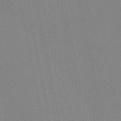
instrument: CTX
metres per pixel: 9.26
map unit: lHb
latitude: -47.2754
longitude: 77.8989
